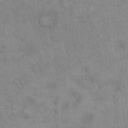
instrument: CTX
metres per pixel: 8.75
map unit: Hto
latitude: 14.6491
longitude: -60.5545
